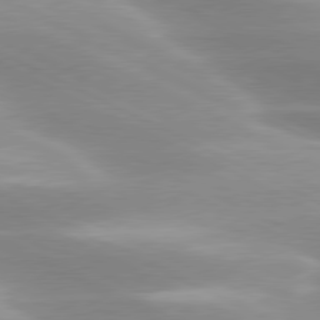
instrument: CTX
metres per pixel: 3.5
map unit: lApd
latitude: 79.9717
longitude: -120.5546
